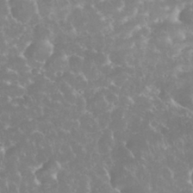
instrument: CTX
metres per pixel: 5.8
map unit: eHh
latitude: 34.9135
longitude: -63.7072
